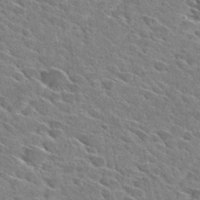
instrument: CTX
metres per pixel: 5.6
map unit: Hto
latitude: 29.0080
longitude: -42.8002
